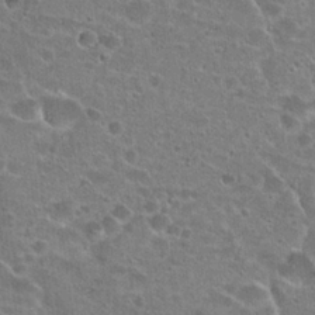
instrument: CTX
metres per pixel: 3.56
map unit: Hto
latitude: 22.3845
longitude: -43.1025
